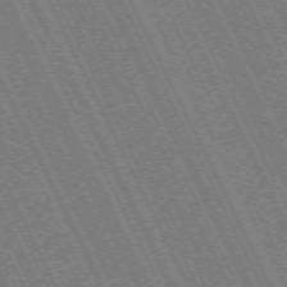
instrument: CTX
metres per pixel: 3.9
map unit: Hpe
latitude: -71.2943
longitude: 10.1606
